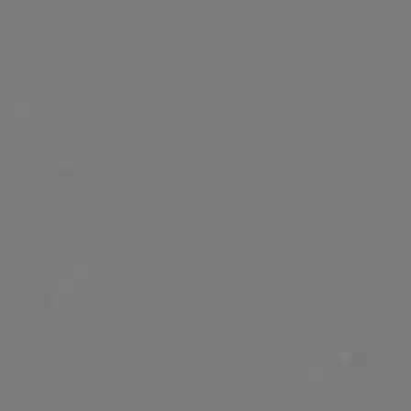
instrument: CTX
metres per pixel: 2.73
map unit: HNb
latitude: -46.7274
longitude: 56.3873
